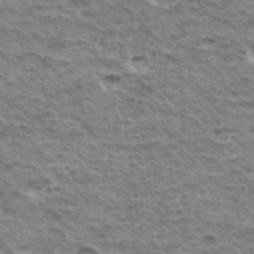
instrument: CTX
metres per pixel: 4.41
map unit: Hto
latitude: 35.4615
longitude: -43.2348
